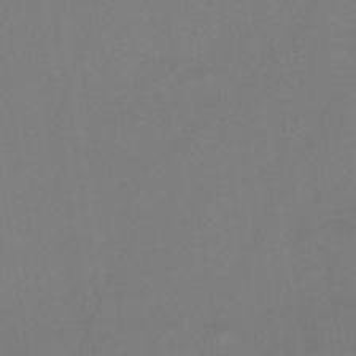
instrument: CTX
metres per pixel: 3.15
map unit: HNb
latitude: -47.1809
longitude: -39.1403
